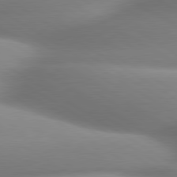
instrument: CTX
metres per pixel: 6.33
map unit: lApd
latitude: 80.4412
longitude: -161.4615
